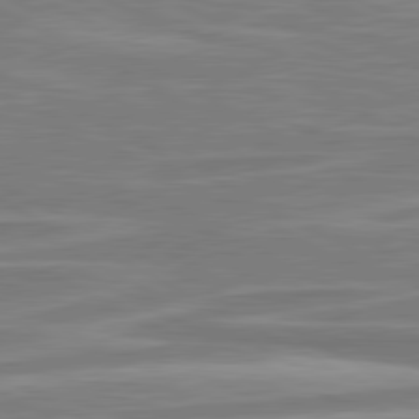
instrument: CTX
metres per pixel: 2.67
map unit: lApd
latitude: 80.9136
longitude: -173.8583
